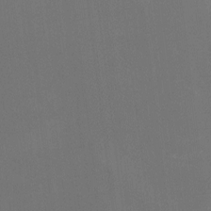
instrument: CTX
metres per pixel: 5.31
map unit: Htu
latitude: -13.5210
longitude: -48.8380
